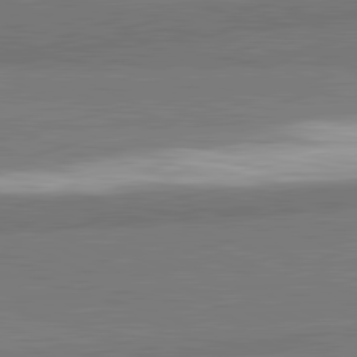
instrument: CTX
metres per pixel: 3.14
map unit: lApd
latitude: 82.1011
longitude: 161.6911
